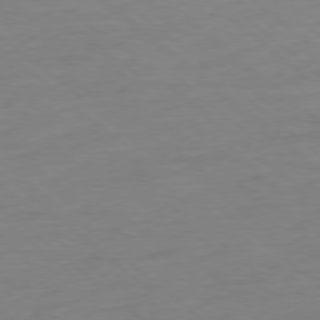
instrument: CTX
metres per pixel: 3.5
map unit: Ap
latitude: -78.4251
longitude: -75.9717
